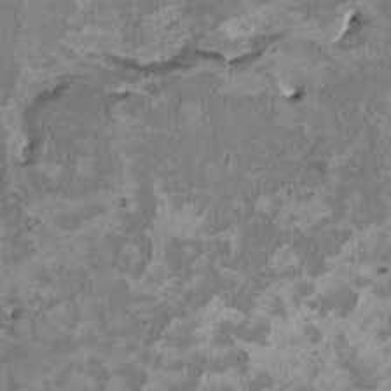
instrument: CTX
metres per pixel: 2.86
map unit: HNhu
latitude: 2.8191
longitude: -3.7827
